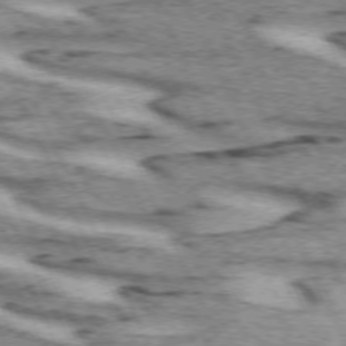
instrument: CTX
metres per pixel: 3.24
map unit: lApd
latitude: 72.3468
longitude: -54.8758
